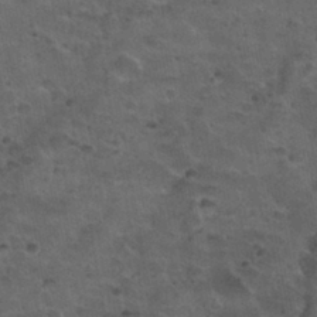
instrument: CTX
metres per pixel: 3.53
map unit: Nhu
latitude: 31.3482
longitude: -53.1214
